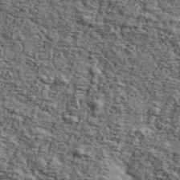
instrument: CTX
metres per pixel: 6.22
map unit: Ave
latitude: 43.3104
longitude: -110.2334
